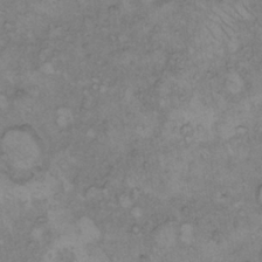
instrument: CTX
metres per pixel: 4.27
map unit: Hto
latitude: 8.1578
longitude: -60.0633
